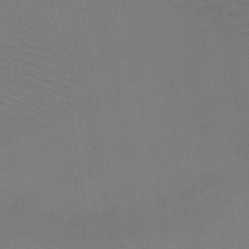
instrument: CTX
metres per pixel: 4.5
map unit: HNb
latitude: -47.3131
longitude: -43.6316
